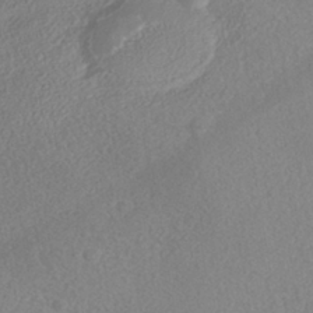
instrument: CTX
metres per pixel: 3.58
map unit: Nhe
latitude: -41.3321
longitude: -110.2334
